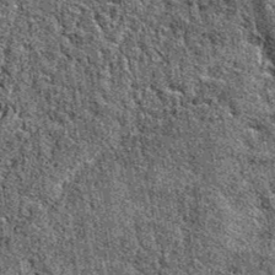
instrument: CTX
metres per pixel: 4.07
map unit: eAb
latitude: 38.6301
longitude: 105.4076
